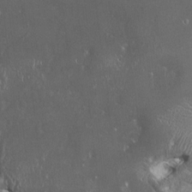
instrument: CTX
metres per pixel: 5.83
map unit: HNhu
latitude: 0.1388
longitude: 5.6533
